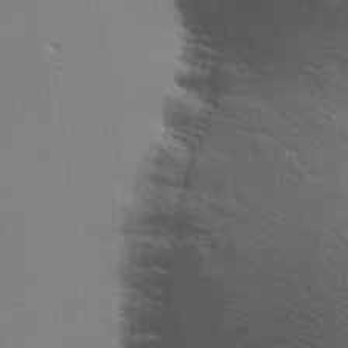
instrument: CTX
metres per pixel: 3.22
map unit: lHvf
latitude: 21.6505
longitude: 141.4454
